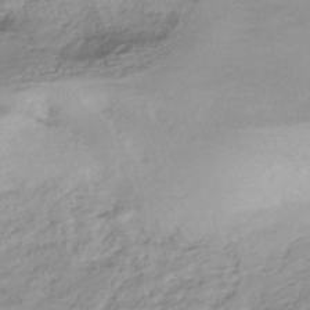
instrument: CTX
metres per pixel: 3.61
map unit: HNhu
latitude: -44.8408
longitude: 96.7463
